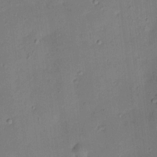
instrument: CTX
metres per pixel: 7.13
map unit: HNhu
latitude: 6.6301
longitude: 15.4266
